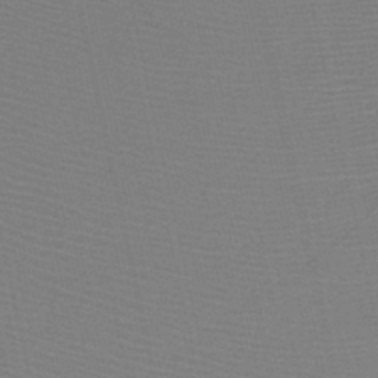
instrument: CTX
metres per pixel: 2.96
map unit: HNb
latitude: -46.5762
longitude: -41.4804
